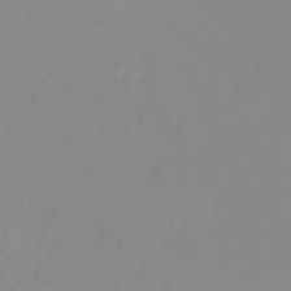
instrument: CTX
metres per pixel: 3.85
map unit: Ht
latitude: -2.1794
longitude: -62.0255
